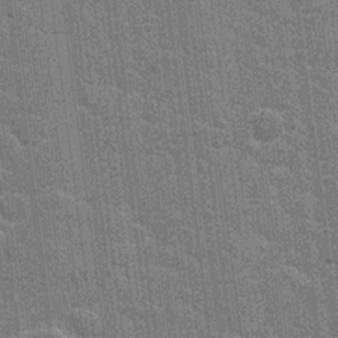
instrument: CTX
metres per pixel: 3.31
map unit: Hto
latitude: 20.6680
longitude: -48.3845
